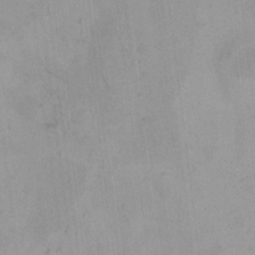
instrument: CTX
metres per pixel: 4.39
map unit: HNhu
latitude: 5.5182
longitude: 3.8611
